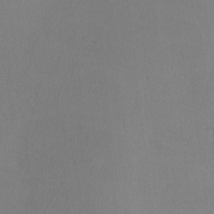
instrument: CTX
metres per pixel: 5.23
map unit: lHvf
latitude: -12.9353
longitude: -101.9906
